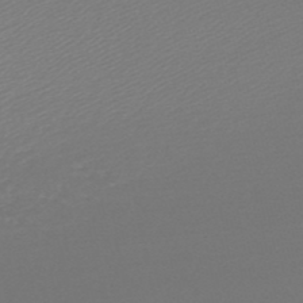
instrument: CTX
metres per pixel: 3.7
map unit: lHb
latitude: -47.4265
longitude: 60.5007
